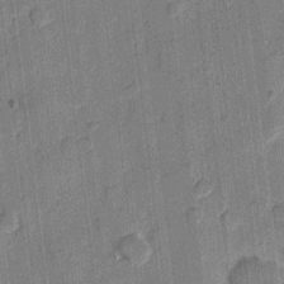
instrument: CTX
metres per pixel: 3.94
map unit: eHh
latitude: 10.8947
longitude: -66.0255
